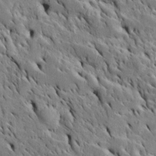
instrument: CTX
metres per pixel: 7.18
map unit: Htu
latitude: -5.4076
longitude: 153.4076
